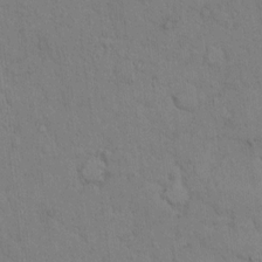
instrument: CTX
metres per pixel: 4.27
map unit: Hto
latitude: 9.3104
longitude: -61.2159
